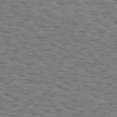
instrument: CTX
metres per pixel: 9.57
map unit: Hpe
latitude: 73.5372
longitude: -132.7246
